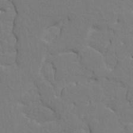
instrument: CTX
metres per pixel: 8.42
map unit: HNhu
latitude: 7.6694
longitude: -4.3089
